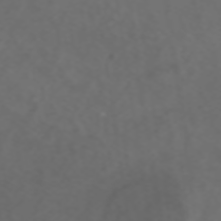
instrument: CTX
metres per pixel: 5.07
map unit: ANa
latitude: 43.1970
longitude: 28.5385
